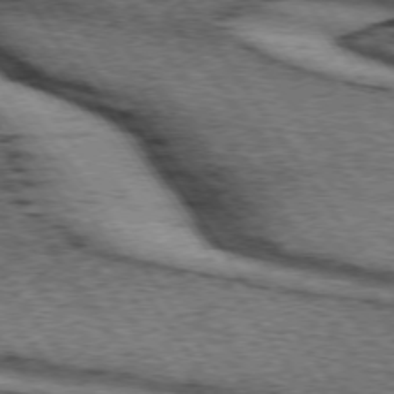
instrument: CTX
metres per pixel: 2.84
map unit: lApd
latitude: 73.8584
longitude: -75.4426
